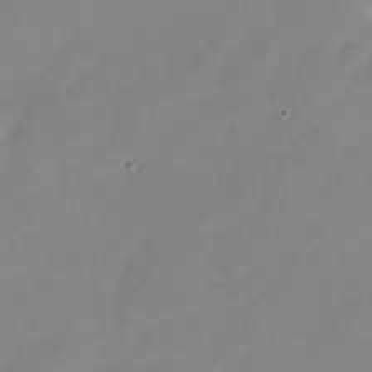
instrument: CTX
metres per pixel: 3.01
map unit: Nhu
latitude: -24.4629
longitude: -69.7261
